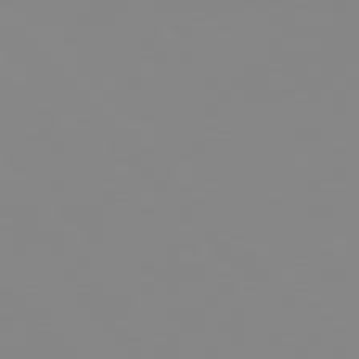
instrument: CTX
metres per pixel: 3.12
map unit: Hpe
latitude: 77.5182
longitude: -172.8191
